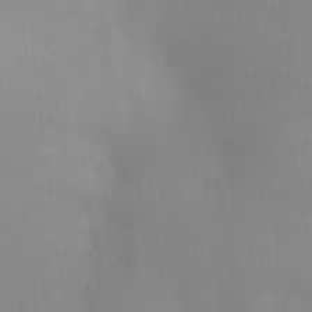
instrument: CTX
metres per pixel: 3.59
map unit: Ht
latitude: -11.5588
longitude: -39.4615
